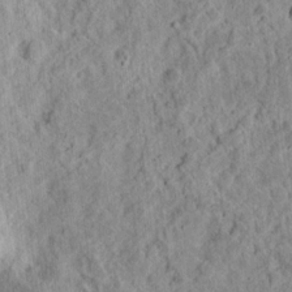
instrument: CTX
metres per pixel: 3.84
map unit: eHh
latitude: 12.4979
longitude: -73.8773
